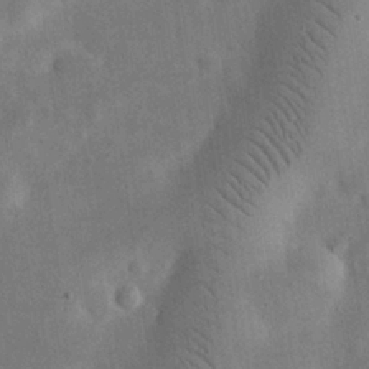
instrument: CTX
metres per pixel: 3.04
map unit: eHh
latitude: 25.0269
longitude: -68.5168
